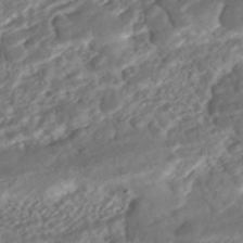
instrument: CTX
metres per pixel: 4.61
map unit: ANa
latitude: -42.2361
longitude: 109.3699
